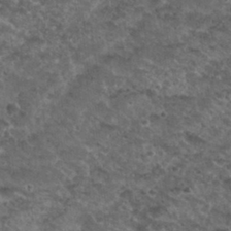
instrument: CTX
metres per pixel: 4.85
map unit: Nhu
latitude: 29.4426
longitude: -49.7072
